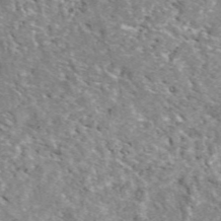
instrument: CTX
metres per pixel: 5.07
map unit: eAb
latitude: 49.3860
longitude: 111.6532
